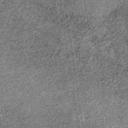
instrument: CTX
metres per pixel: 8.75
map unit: lHb
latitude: -36.2172
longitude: 67.7478
